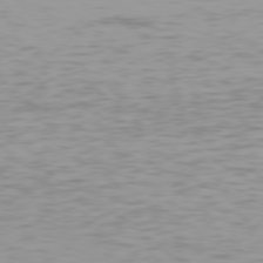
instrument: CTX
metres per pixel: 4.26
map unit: Hpe
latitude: 78.2901
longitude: -138.1956
